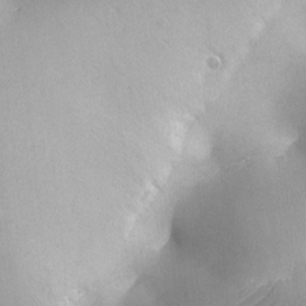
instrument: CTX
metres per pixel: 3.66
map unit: Ave
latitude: -6.7841
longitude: -119.6505
